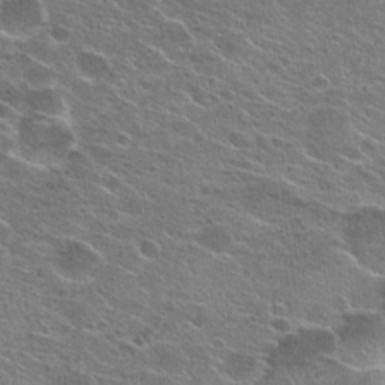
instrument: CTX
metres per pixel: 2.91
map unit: Hto
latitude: 25.5182
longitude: -44.1955
